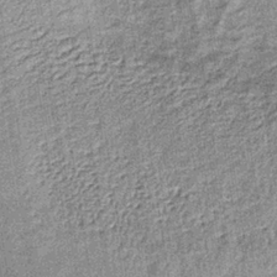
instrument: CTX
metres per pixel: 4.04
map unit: lHb
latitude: -36.9730
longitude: 64.0472
